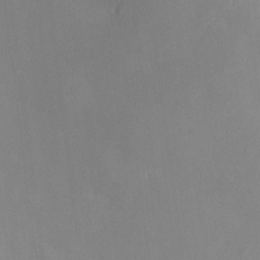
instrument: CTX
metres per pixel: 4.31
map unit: HNhu
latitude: -1.5966
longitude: -7.3671
